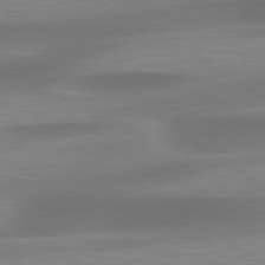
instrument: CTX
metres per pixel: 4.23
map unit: lApd
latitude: 79.5938
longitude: -91.8772
